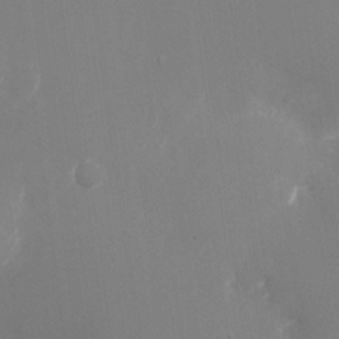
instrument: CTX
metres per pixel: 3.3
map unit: Nhu
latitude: -24.3495
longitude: -72.4979
